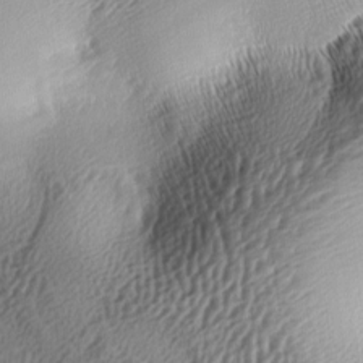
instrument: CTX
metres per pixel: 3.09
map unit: lAa
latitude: -5.4643
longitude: -123.0458
